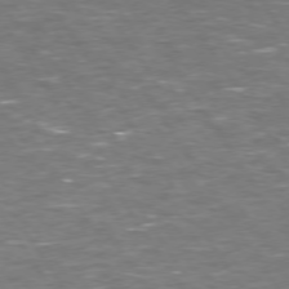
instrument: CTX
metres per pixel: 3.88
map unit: Hpe
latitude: 73.6505
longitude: -124.8569
